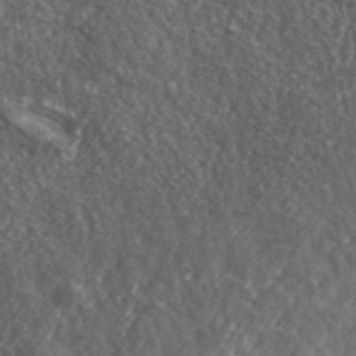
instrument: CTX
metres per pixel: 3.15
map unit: lHvf
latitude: 41.8205
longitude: -88.4979
